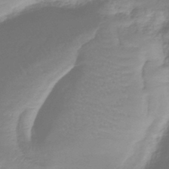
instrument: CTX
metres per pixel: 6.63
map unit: lHb
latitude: -40.2739
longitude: 68.3117
